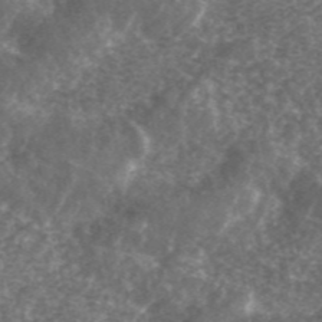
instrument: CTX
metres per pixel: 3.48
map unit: ANa
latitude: 44.6490
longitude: 29.7289
